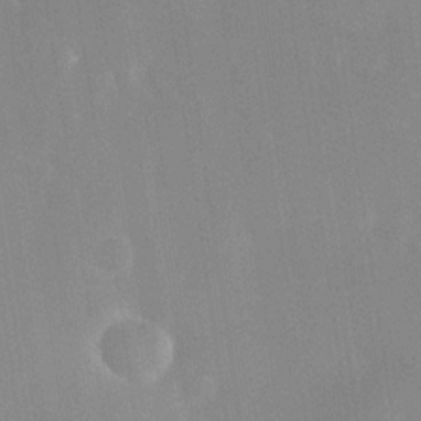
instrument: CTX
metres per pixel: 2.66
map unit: Nhe
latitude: -32.5196
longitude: -117.3293
